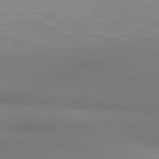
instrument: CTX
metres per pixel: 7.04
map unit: lApd
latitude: 80.5357
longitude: 132.8408
